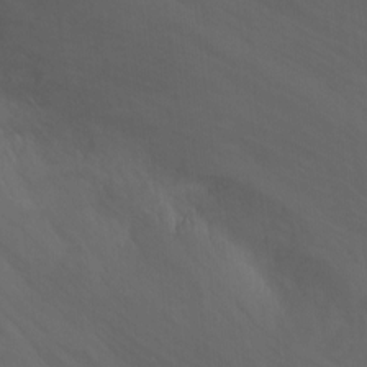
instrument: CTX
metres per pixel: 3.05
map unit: Hto
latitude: -2.3306
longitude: -35.1025
